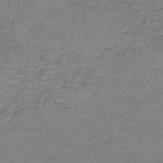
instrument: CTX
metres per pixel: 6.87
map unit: HNb
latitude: -36.8219
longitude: 53.7666
